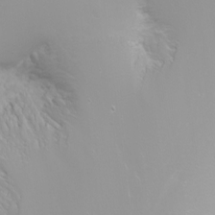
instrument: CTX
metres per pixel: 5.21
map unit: Nhu
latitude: -4.8219
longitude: -74.0822
